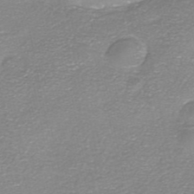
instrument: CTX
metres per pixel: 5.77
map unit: HNhu
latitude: -40.1606
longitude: 102.8597
